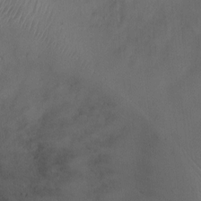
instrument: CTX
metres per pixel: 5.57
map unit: Ht
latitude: -1.8990
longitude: -20.2145
